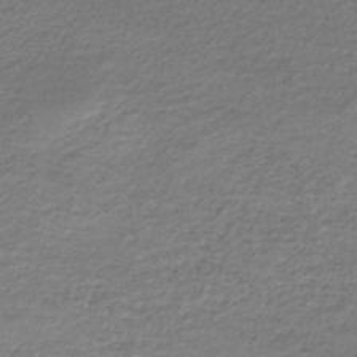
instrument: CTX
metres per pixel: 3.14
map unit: lHb
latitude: -46.2172
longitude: 62.9919
